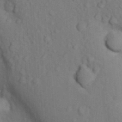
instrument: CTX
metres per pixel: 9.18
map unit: Nhu
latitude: 11.6316
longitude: -28.1767
